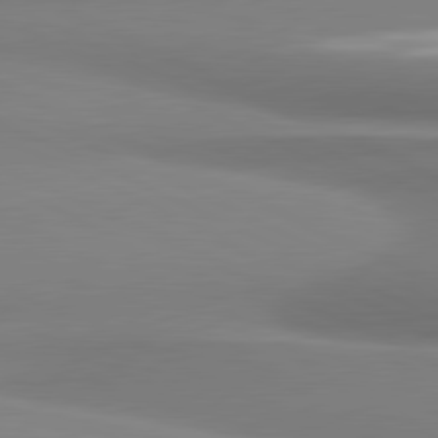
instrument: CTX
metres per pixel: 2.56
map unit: lApd
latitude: 81.2915
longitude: 176.4818
